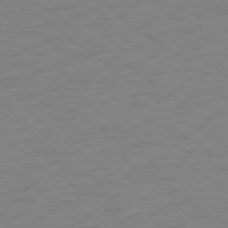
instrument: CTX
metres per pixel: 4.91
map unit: Ap
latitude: -78.8219
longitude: -68.4979
